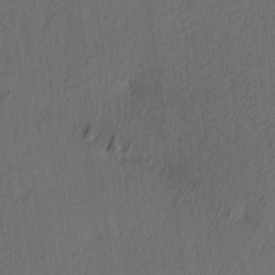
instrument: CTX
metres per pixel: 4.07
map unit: Ave
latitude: 13.4049
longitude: -106.8002
